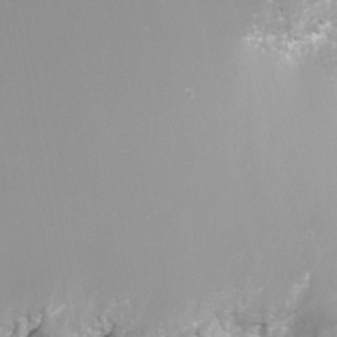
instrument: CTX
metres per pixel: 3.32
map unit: Nhu
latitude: -7.7477
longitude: -77.1403
